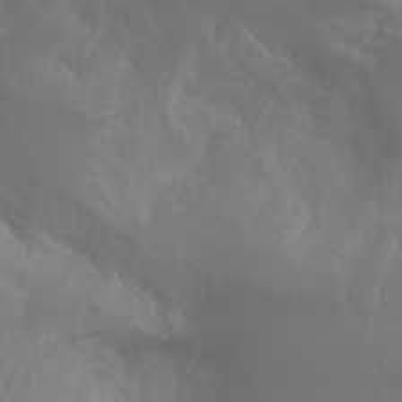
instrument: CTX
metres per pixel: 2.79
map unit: Aa
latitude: -8.8219
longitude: -78.2712
